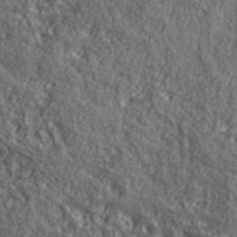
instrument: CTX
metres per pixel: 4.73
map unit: ANa
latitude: 40.1199
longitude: -89.9717
